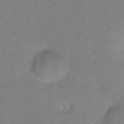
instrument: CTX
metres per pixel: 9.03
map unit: Hto
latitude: -5.7855
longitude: -35.5371
